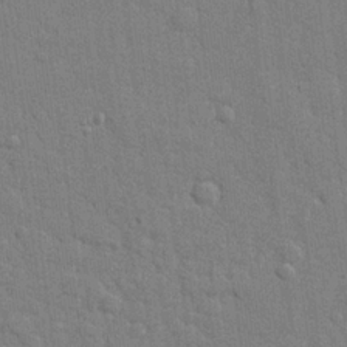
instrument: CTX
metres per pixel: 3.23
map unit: lHvf
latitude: 23.5749
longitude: 142.8974
